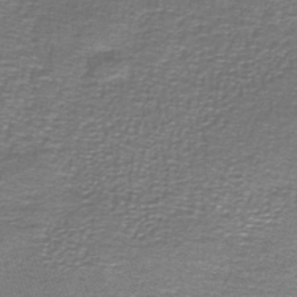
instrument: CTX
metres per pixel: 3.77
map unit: lHb
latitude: -42.9919
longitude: 55.7667
